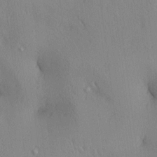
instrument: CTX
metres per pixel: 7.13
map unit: lAa
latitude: 3.9906
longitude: -117.1970
